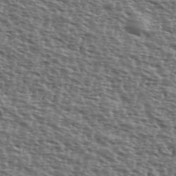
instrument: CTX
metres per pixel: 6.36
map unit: Ave
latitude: 39.9528
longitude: -111.8395
